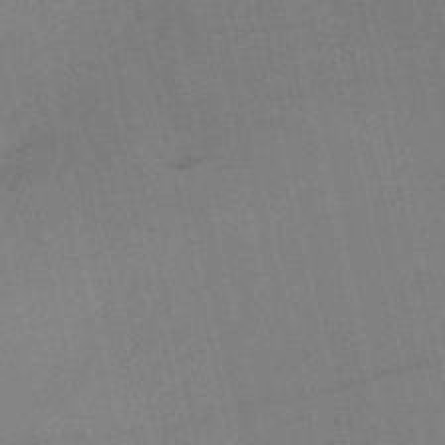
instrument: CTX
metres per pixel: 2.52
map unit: HNb
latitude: -52.3684
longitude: -41.1403
